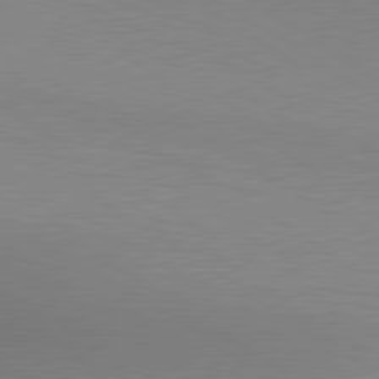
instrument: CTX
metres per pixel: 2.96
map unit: lApd
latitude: 80.1578
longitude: 131.5777
